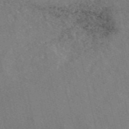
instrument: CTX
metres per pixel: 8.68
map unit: eAb
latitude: 48.8191
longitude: 112.3306
